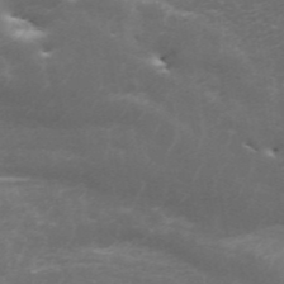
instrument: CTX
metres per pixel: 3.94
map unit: ANa
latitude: 45.0836
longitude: 31.0864
